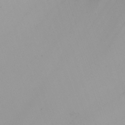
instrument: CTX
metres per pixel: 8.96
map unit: Nhu
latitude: -7.2187
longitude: -93.3481
